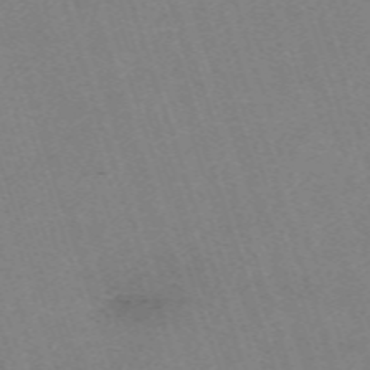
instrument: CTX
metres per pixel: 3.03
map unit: eHh
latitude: -63.3131
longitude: 50.0283
